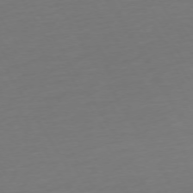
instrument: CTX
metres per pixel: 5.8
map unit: Ap
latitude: -74.8219
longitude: -68.6869
